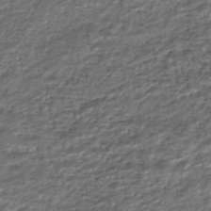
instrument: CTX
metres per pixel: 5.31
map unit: HNhu
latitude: -46.0850
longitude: 105.5966
